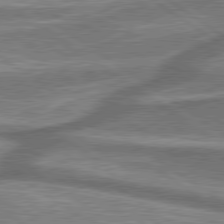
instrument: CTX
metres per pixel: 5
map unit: lApd
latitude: 79.9717
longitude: 171.6722
